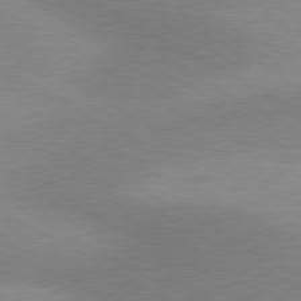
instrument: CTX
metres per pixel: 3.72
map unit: lApd
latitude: 80.6868
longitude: 125.4076
